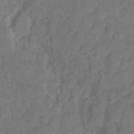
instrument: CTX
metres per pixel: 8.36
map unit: eHh
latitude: 8.1956
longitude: -65.8016
